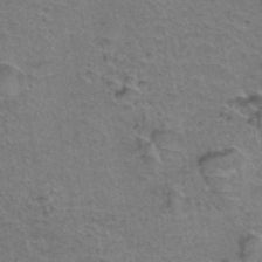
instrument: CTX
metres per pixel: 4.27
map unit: Hto
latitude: 39.1781
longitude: -43.9150
